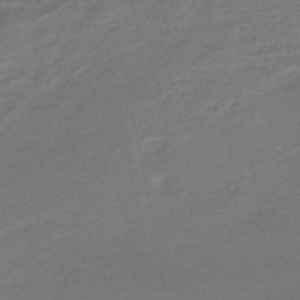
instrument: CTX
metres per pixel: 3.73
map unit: HNhu
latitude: -46.8975
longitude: 98.6518
